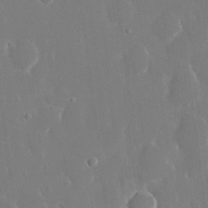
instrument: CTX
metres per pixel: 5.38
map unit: eHh
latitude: 14.7436
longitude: -71.7449
